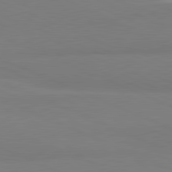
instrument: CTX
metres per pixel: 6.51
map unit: lApd
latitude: 81.6127
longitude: 177.4454
